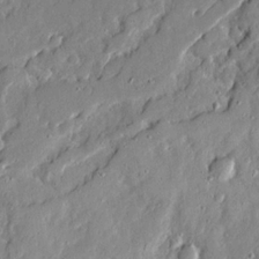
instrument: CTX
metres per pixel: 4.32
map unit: Ave
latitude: 20.3468
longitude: -129.5749
